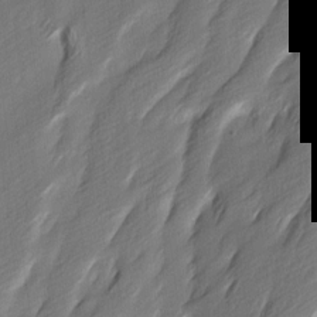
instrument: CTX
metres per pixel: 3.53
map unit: Ave
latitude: 15.9717
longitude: -135.9717
